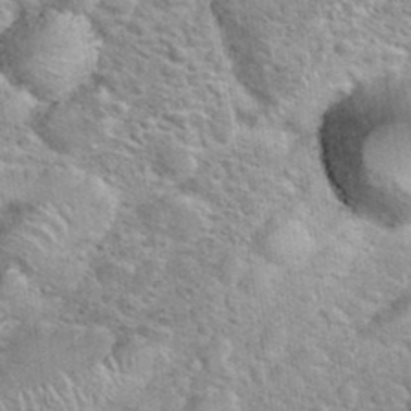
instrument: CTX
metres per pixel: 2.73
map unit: eHh
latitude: 36.3467
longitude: -61.9717
